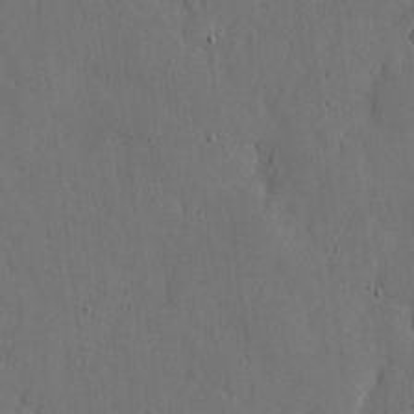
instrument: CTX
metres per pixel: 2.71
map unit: eHh
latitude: 6.8758
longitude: -68.4223
